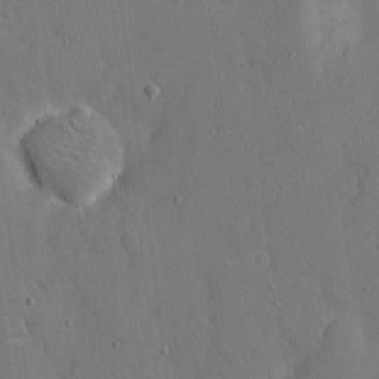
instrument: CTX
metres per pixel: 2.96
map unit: eHh
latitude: 5.8961
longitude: -68.3845
